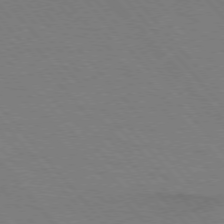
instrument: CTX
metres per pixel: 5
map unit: lApd
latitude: 75.0458
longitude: -81.1970
